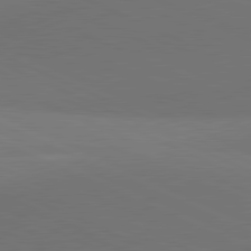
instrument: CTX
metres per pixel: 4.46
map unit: lApd
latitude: 81.3104
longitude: 137.0108
